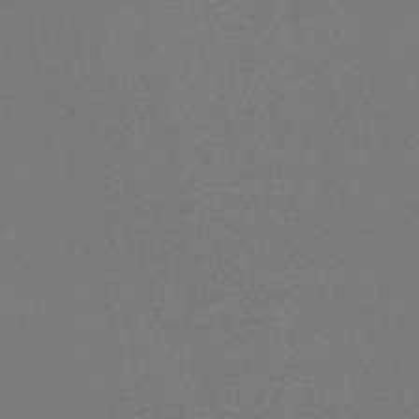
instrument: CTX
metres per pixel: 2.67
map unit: HNb
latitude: -46.0283
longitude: -39.8205
